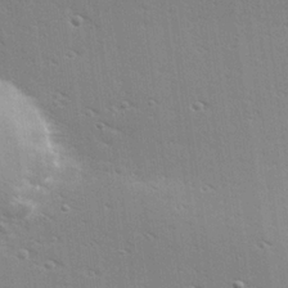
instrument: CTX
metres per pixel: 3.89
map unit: Hve
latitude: 25.9150
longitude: -93.8016
